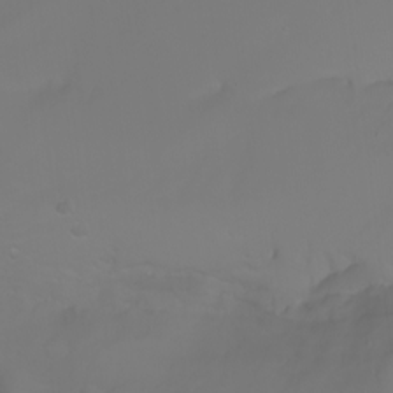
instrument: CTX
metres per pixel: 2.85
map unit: Nhu
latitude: -6.8408
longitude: -84.5546
